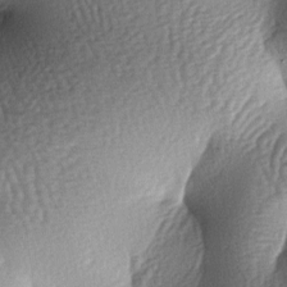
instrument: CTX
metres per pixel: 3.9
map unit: lAa
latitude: -6.8597
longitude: -127.2726
